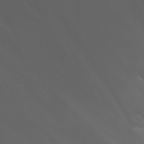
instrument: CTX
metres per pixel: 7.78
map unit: Nhu
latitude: -7.7855
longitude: -84.6302
